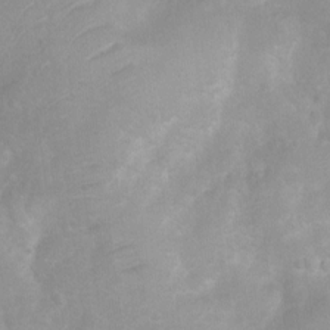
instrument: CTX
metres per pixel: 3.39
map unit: Ht
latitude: 3.5182
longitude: -27.5938
